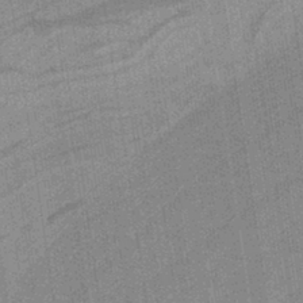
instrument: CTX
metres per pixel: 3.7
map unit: HNb
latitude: -37.3320
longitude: 57.2565
